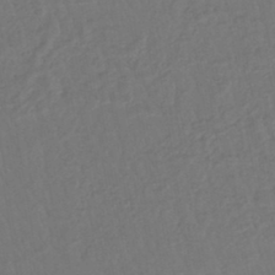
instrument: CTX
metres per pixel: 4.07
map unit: lHb
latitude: -43.2564
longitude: 64.4818
